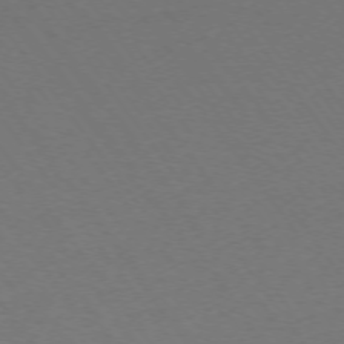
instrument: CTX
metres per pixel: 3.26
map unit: Ap
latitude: -75.2943
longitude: -83.8961
